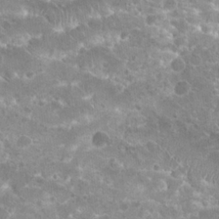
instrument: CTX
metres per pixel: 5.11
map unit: Hto
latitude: 20.8002
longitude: -41.1214
